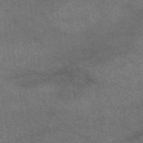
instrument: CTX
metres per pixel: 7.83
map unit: eAb
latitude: 48.4034
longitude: 115.1809
